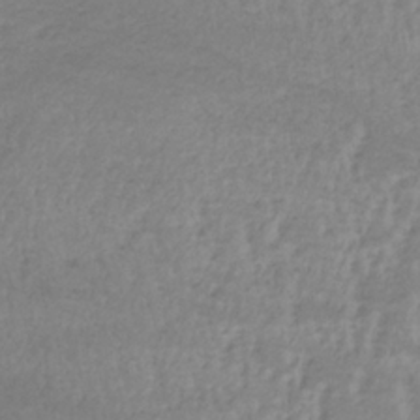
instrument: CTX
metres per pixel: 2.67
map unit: lHb
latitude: -33.5022
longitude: 70.0850
